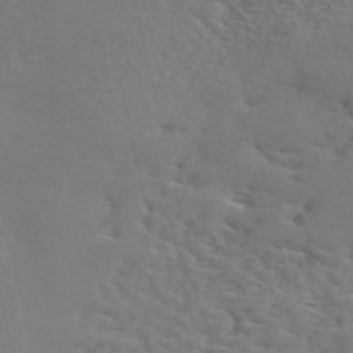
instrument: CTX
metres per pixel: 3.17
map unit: ANa
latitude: 50.2711
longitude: -81.8772
